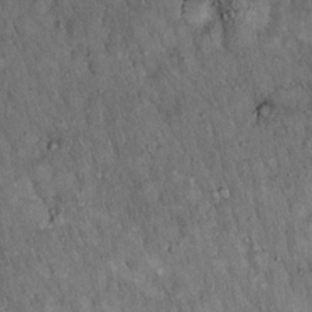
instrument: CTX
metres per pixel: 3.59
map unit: Hto
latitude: 15.5372
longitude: -58.8947
